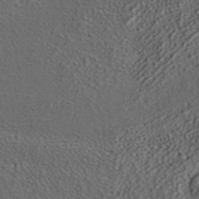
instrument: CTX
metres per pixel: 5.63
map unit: ANa
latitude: 37.4427
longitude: 17.4266
